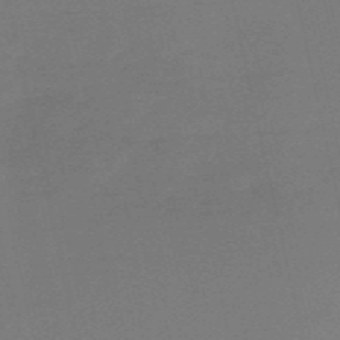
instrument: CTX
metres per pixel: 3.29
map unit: HNb
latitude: -55.0864
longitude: -43.3482
